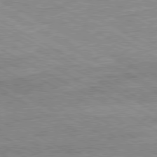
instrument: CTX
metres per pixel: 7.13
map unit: Ap
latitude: -80.9920
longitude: -87.1592
